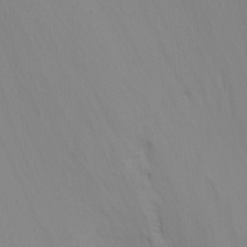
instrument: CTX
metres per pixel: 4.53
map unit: Ht
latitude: -8.6140
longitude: -32.0822
